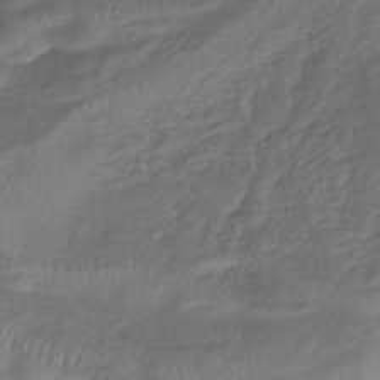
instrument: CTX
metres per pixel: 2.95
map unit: lHb
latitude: -39.1242
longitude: 75.0865
